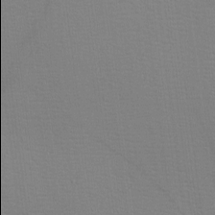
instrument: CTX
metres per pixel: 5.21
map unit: eHh
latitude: -3.8800
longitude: -85.9906
